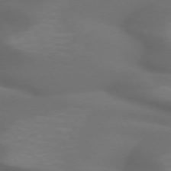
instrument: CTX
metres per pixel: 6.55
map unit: lApd
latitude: 71.7827
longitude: -50.8002
